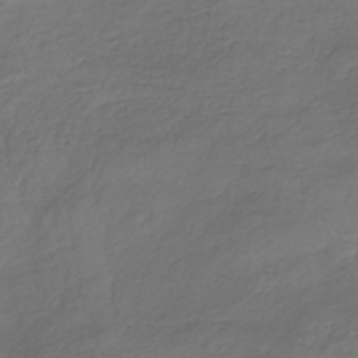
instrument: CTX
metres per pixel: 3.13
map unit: lHb
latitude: -39.6155
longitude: 70.1795
